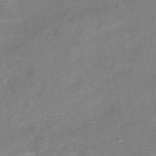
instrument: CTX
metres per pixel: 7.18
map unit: eHb
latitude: -38.2173
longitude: 75.8234
